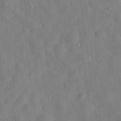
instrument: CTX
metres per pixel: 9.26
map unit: eHh
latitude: 30.3657
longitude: -75.2537
